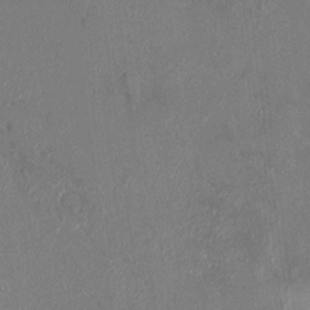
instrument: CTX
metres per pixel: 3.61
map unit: HNhu
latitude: 7.2537
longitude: 2.8219
